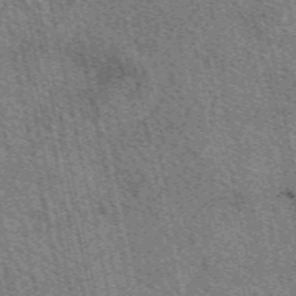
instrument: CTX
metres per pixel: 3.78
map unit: eAb
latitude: 50.6112
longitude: 114.4440
